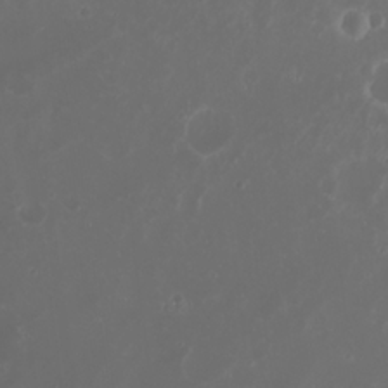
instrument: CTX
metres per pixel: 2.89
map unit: Nhu
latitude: 22.4034
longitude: -64.1578
